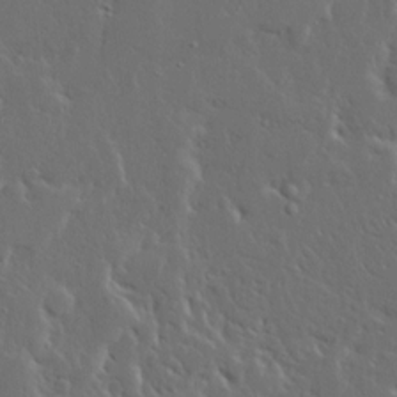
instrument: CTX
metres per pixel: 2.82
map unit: Ave
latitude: 14.2145
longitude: -137.7261
